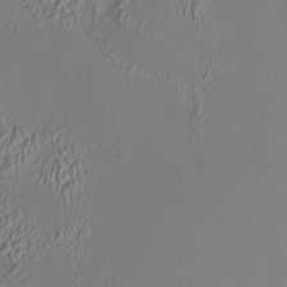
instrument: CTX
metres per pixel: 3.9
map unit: HNhu
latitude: 7.3671
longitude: 10.8975
